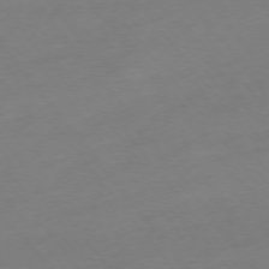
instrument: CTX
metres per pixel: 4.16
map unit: Hpe
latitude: -75.8045
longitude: -12.5357
